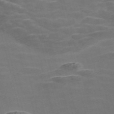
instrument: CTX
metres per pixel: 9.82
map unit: Nve
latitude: -57.8422
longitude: 65.4644
